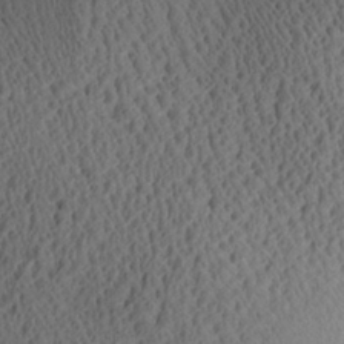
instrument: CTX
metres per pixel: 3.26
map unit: Aa
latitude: 28.9325
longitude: -136.0444
